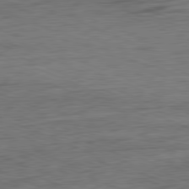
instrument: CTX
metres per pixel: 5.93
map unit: Ap
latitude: -81.8234
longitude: -83.8205
